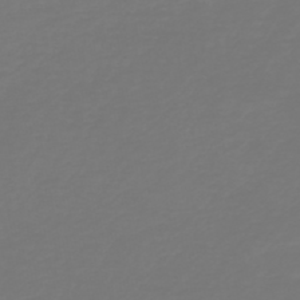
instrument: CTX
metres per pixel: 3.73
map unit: HNb
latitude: -46.9352
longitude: 51.9745
